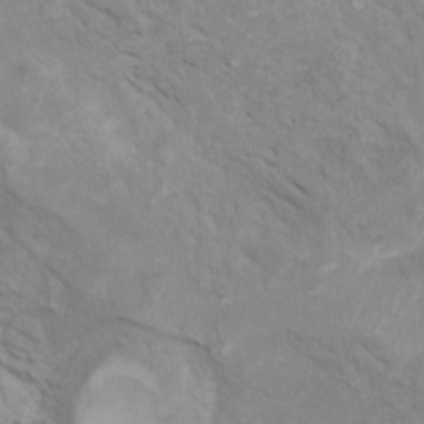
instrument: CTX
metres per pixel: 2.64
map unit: Ht
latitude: 5.4237
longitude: -29.2348
